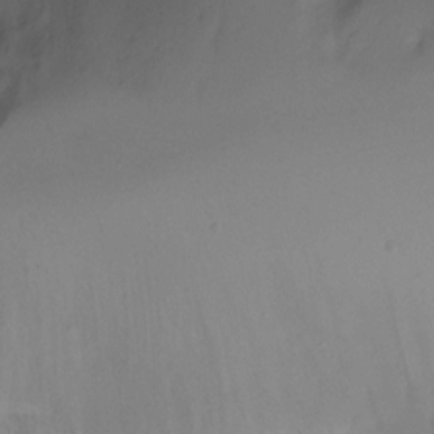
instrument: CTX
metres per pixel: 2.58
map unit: Ht
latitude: -8.3684
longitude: -29.7449
